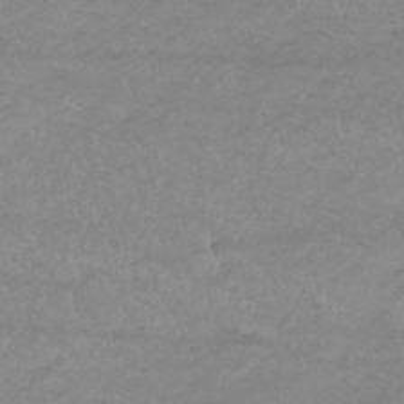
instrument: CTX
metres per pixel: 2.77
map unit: lHb
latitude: -33.7100
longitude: 70.0661
